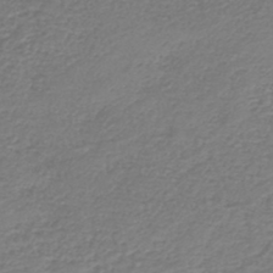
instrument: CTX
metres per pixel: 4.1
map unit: HNb
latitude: -42.2361
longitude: 49.9178
